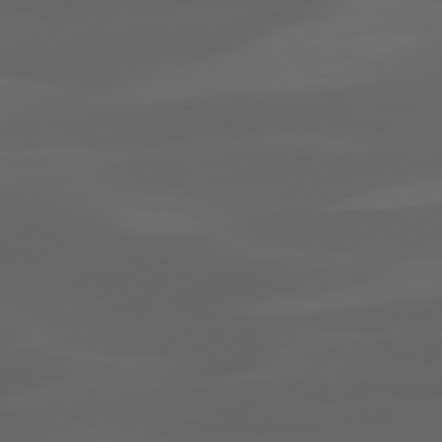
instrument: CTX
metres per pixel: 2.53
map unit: lApd
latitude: 80.3278
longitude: -89.4427
